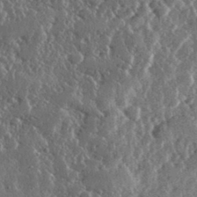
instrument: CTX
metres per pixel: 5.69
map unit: lHvf
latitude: 31.7072
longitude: -90.4223
